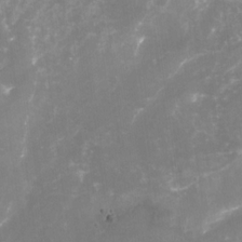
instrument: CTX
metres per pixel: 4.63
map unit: Nhu
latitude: -29.2187
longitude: -64.1956
